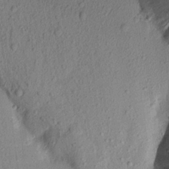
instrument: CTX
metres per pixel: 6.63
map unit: Aa
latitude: 16.8569
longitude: -146.4601
